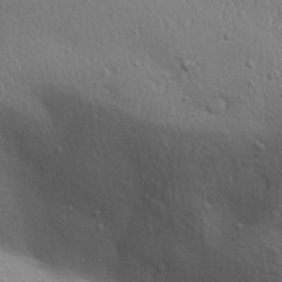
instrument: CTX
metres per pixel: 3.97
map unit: Aa
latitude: 30.8947
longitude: -145.7638
